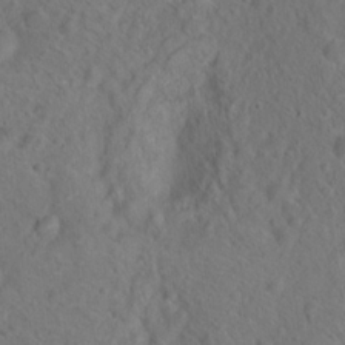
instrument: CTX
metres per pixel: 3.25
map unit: Hto
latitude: 18.8569
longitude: -39.4615
